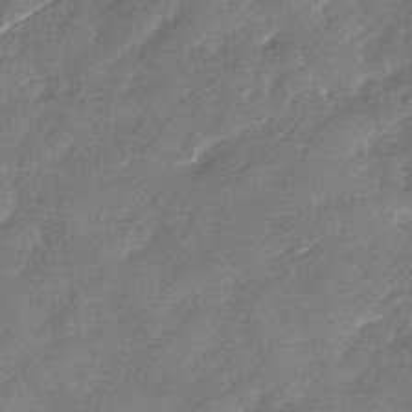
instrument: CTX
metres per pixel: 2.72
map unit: Nhu
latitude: -29.4454
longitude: -73.3860
